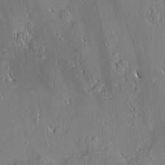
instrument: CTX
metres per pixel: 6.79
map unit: Nhu
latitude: -5.3698
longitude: -150.1389
